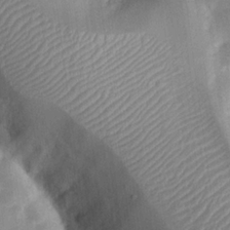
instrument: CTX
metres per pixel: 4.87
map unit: Nhu
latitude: 18.5545
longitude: -74.2523
